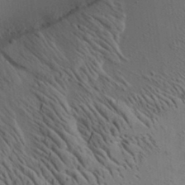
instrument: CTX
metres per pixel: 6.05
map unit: Aa
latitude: 19.9717
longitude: -140.4790
